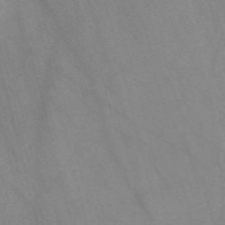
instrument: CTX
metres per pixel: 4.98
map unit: Nve
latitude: -58.0094
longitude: 63.6533
